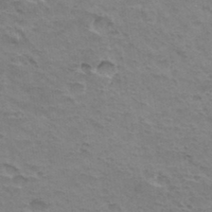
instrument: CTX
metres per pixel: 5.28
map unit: Hto
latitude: 35.6694
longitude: -43.8206
